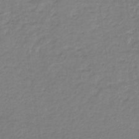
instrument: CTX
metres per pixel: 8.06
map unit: eHb
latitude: -33.8423
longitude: 71.0109
